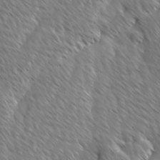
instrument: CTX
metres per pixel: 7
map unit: Ave
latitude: 8.8191
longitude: -106.1011
